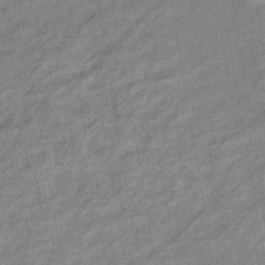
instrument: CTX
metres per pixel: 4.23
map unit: eHb
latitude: -40.8219
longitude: 82.2361
